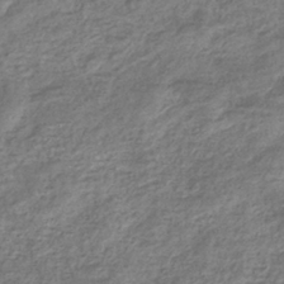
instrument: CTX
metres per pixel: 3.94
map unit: eHb
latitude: -37.1809
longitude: 80.4818
